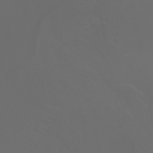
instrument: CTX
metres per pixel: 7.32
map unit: Nhu
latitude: -7.7666
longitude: -83.2537
